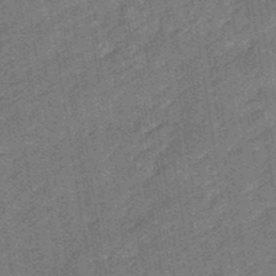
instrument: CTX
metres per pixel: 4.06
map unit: eHb
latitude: -48.3307
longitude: 85.3320
